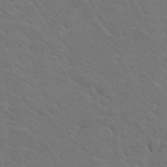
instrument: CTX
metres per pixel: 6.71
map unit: Nhu
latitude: 17.6505
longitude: -33.3482
